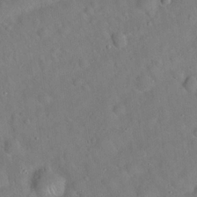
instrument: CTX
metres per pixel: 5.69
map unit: Hto
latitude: 19.8583
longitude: -53.4427
